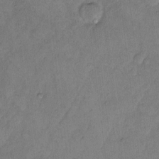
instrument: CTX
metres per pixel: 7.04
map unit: Hto
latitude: 8.1200
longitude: -59.4993
